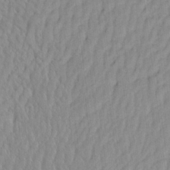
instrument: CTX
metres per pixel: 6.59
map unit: eHh
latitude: -4.1416
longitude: 14.9731
